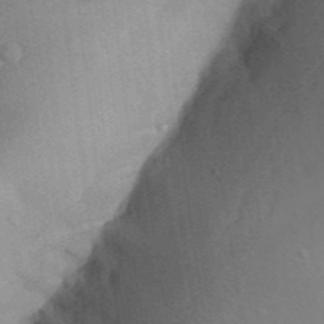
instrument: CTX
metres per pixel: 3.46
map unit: Aa
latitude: 32.7246
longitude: -142.0255
